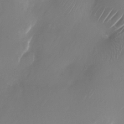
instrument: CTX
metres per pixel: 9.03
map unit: Nhu
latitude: -27.4832
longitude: -71.8016
